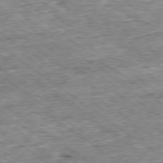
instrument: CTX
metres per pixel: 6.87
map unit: Ap
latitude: -79.0108
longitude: -85.6316
